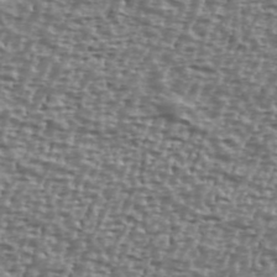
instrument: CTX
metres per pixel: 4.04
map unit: Ave
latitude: 40.4412
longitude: -111.9528
